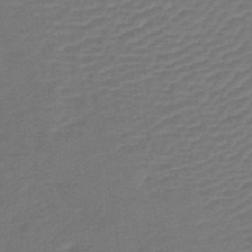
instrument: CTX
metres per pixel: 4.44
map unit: lHb
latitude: -43.1620
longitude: 76.4440
